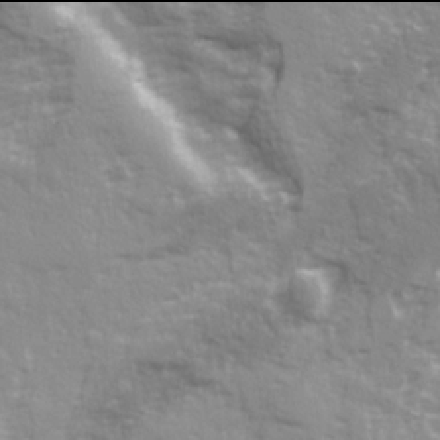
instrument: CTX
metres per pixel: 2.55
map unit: Ave
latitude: 21.9906
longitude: -132.8947
